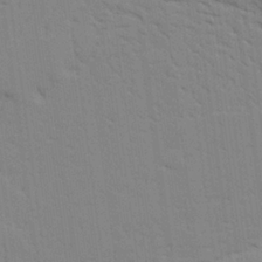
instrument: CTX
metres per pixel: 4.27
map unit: Ave
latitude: 23.9717
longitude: -130.5735
